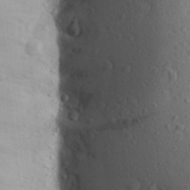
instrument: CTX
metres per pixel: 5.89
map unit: Aa
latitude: 26.6491
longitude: -149.1403
